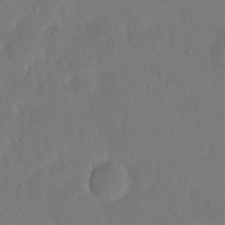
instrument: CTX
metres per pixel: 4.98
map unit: eHh
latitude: 17.2159
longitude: -66.8002
